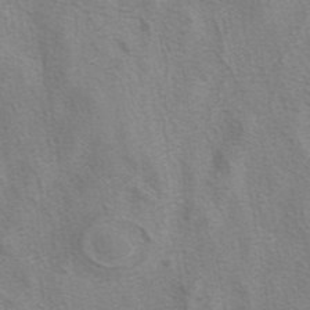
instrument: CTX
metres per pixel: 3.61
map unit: eAb
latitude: 41.0458
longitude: 106.0472
